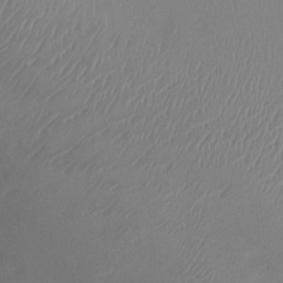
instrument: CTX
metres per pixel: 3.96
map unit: Ht
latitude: -3.2753
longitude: -16.7624
